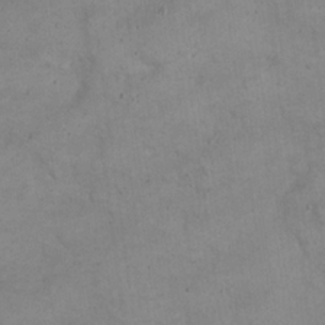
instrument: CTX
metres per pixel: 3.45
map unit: eHh
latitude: 21.6883
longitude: -59.9717
